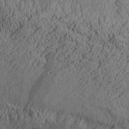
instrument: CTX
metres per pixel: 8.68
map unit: Aa
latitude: 28.4223
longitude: -134.4790
